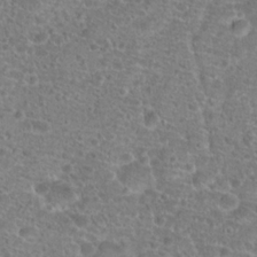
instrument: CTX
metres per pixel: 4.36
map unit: Hto
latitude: 19.9717
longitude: -42.0255
